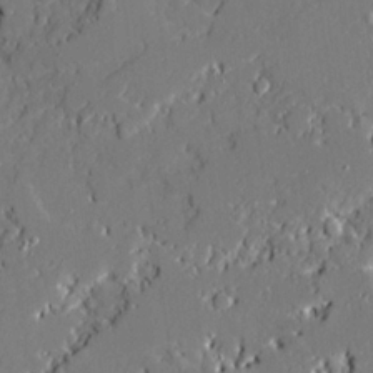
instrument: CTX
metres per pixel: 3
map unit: Ave
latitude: 20.0633
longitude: -127.9717
